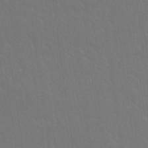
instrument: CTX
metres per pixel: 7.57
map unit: Nhu
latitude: 23.9717
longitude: -63.4805
